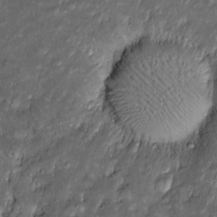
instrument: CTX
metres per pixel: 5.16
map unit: Htu
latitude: -6.9730
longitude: 157.6722
